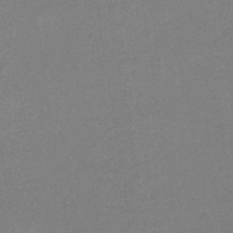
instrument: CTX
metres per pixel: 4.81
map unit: HNhu
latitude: -44.2173
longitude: 91.0109
